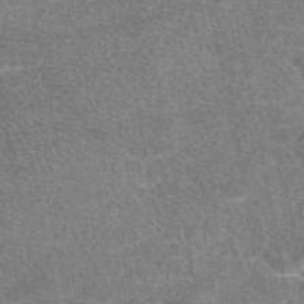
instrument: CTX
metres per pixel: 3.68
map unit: eAb
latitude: 47.2537
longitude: 118.2551
